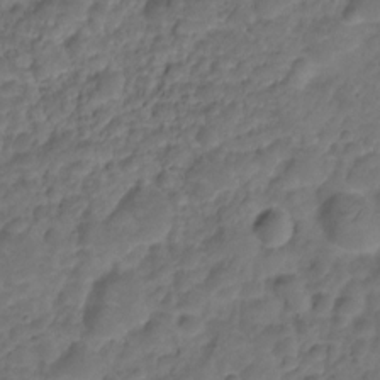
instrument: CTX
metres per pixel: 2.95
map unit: HNhu
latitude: -21.1053
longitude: 85.3887
